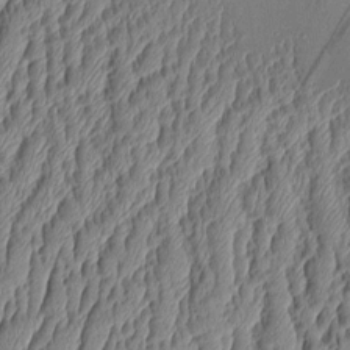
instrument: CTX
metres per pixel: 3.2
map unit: Aa
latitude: 9.5749
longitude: -129.0458
